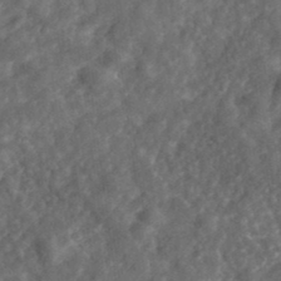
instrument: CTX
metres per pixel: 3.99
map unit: eHh
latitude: 35.4237
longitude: -79.1026
